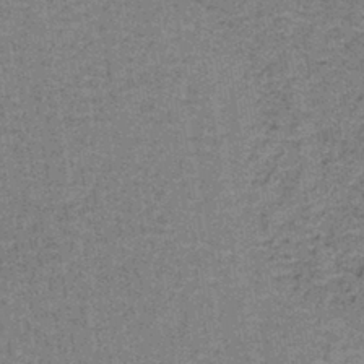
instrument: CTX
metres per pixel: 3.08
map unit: lHb
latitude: -41.1620
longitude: 57.1431
